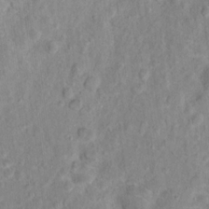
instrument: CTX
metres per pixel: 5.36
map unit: Hto
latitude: 14.2334
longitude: -37.6505
